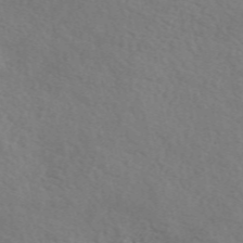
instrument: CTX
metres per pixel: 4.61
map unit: eAb
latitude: 50.2900
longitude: 117.3698
